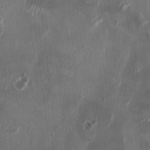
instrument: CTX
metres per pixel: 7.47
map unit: HNhu
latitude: 1.3292
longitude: -3.7449
